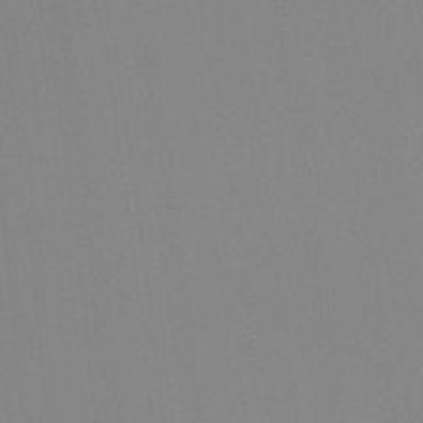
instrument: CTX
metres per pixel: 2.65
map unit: Hto
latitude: -8.0661
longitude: -48.2522
